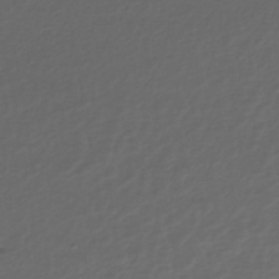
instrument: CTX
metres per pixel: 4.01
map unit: HNhu
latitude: -43.5210
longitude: 101.0486
